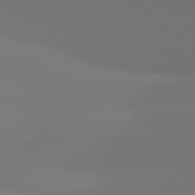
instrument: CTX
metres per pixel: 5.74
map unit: lApd
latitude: 81.5938
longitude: 129.0109
